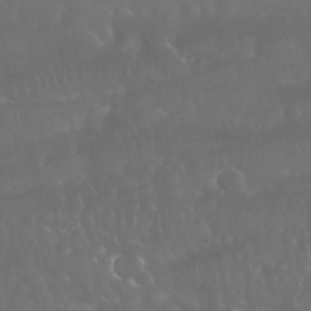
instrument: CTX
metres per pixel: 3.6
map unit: Nhu
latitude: 28.4223
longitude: -65.4993
